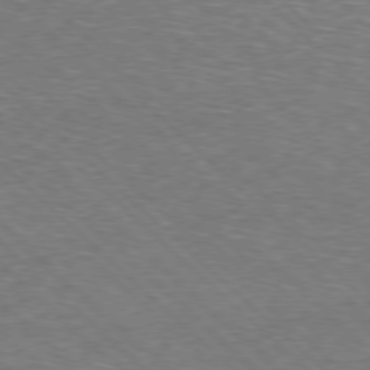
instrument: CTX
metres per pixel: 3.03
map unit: Hpe
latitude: -78.0661
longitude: 16.3873
